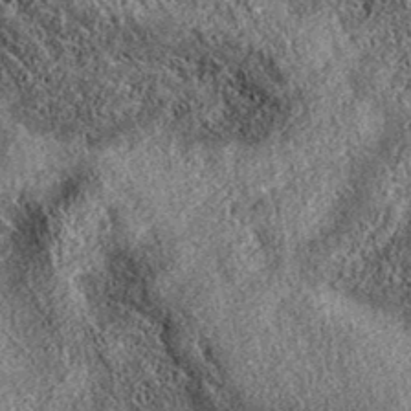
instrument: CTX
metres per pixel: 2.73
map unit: eAb
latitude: 36.9325
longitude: 108.3117
